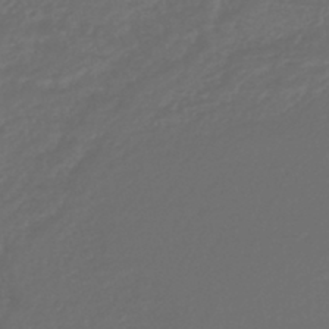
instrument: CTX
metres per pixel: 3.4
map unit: lHb
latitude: -43.9556
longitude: 64.8597
